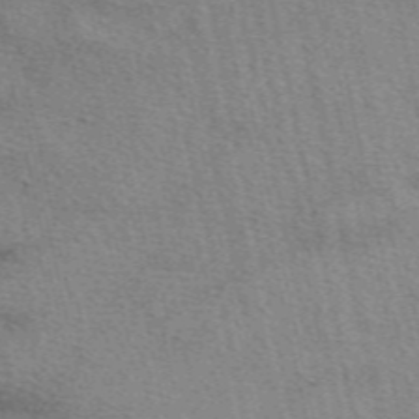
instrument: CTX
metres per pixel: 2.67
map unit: eAb
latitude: 50.1200
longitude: 114.1983
